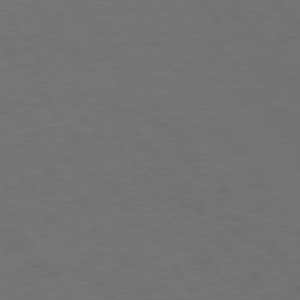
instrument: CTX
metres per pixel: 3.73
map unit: Hpe
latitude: 74.9514
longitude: -130.8380
